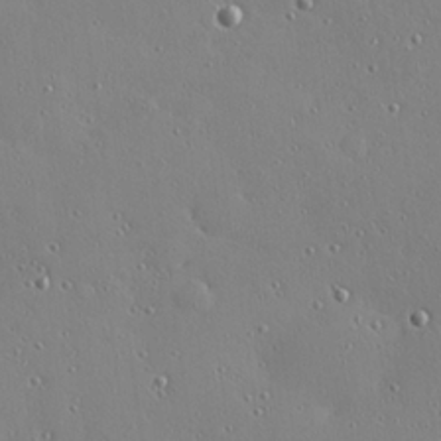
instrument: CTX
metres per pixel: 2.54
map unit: Hve
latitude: 26.0444
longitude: -92.8947
